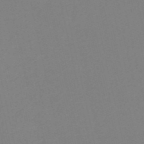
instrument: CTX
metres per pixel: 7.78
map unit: HNb
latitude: -53.6532
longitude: -50.4601
